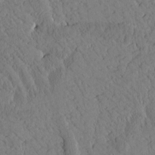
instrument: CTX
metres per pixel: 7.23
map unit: Htu
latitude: 0.5357
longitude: 176.3117
